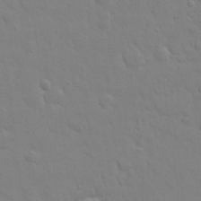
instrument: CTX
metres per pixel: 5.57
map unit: eHh
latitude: 25.5938
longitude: -65.6505
